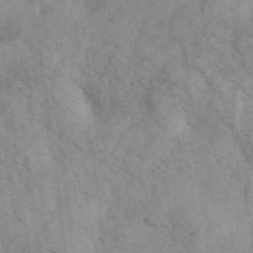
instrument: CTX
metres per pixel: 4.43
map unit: Ave
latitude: 40.8380
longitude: -110.2712
